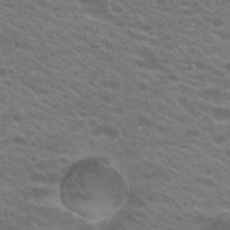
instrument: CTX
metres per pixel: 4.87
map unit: Hto
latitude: 22.1200
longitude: -37.5182
